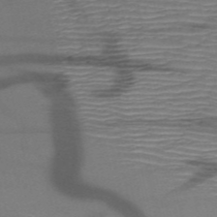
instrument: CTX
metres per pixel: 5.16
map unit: HNb
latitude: -52.9730
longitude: -45.8205
